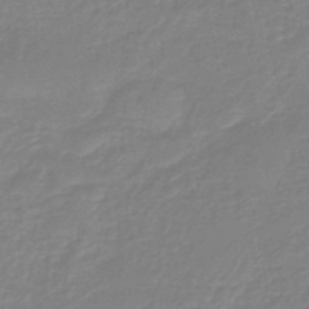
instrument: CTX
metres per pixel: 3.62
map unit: eHb
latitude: -45.5966
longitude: 81.7667
